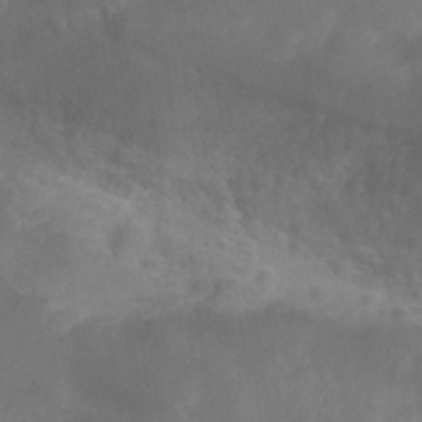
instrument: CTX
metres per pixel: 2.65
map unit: Nhu
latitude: 25.2725
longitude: -52.4979
